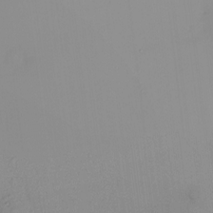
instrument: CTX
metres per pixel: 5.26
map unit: HNhu
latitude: 5.0458
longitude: 8.4062
